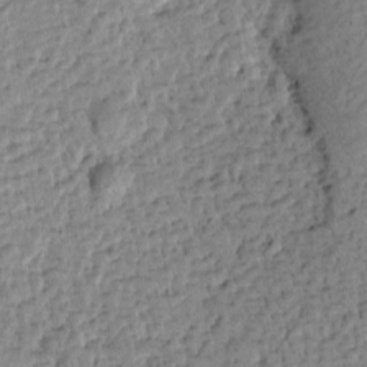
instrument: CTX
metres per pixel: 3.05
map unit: Htu
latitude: -3.3131
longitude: 167.5399
